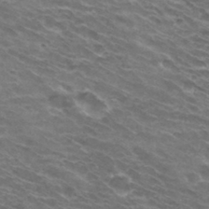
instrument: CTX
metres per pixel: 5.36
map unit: Hto
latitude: 32.4790
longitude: -42.3467
